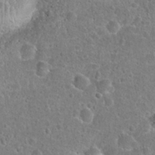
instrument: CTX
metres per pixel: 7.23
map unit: Hto
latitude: 22.0444
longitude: -47.8584
